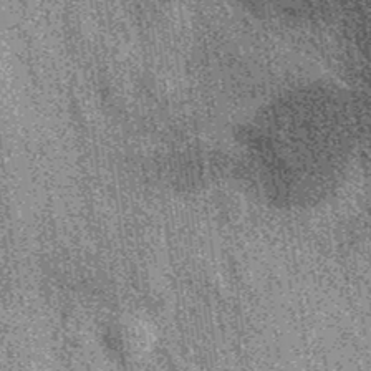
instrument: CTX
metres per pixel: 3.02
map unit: eAb
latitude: 37.2726
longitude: 107.8989
